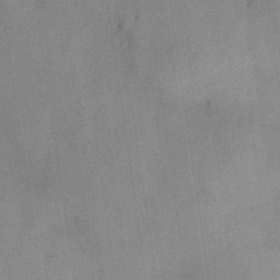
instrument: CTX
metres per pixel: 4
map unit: HNhu
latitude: 14.0255
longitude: 10.8219
